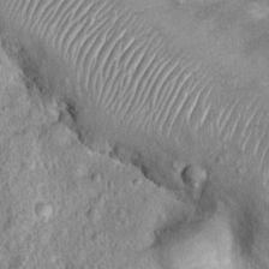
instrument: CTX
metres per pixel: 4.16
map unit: Ht
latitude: 14.1011
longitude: -40.9135
